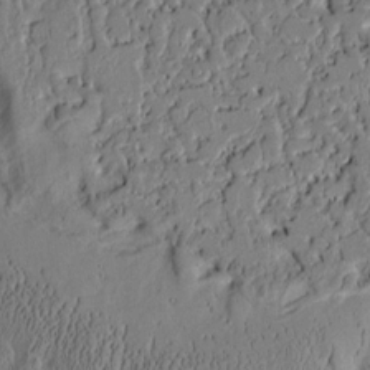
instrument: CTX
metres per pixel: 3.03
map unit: Htu
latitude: -2.3684
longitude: 167.2565
